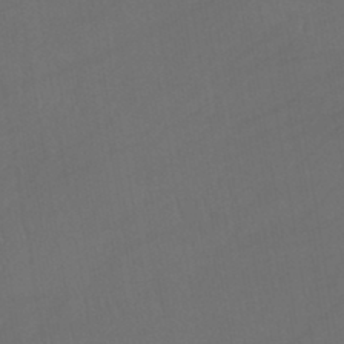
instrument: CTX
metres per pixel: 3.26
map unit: lHb
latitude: -43.8989
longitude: 64.5952
